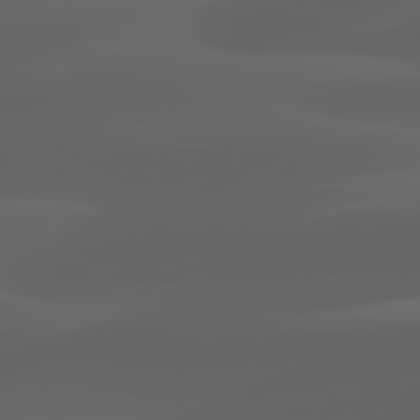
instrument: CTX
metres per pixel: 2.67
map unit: lApd
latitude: 80.2145
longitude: -92.5168
